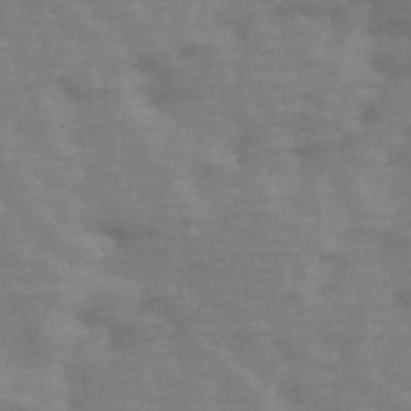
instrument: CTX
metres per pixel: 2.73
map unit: Ave
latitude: 14.2145
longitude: -105.4805
